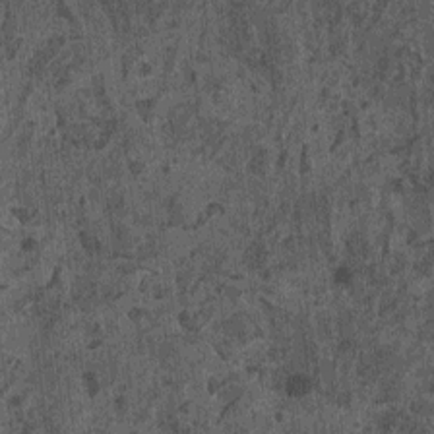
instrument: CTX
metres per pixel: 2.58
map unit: HNhu
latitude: 0.0822
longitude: 5.1431
